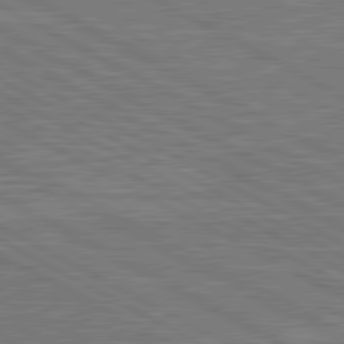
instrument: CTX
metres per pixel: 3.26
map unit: lApd
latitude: 80.9136
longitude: -171.3670
